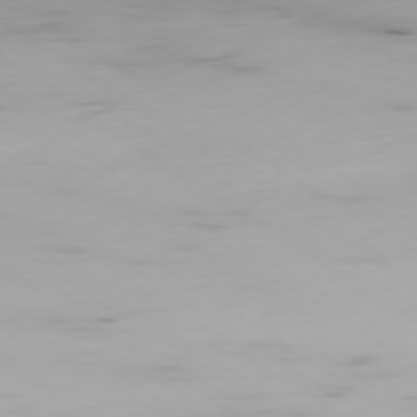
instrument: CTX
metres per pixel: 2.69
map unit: Ap
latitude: -79.6910
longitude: -57.9717
